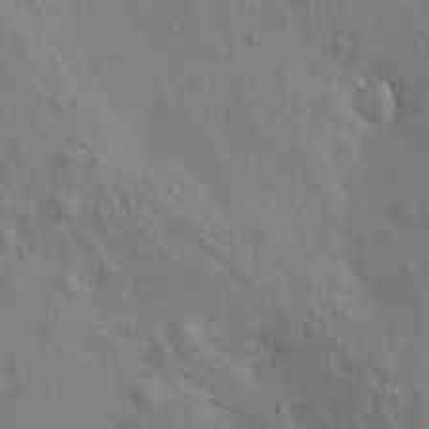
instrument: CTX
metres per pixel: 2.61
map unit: Htu
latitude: -3.8800
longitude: 156.7841
